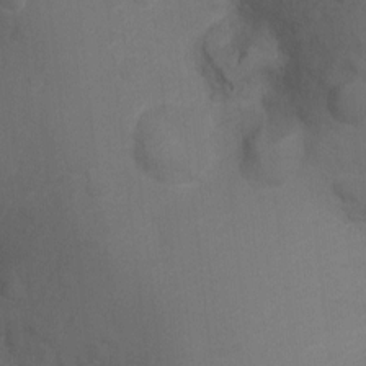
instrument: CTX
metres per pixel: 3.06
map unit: Ht
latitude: 0.8758
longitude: -25.7071
